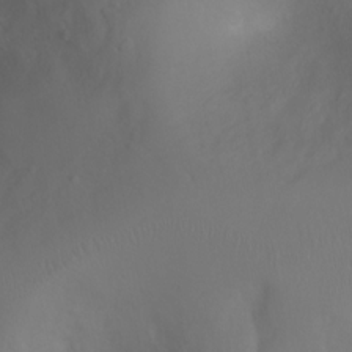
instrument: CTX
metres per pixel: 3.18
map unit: Ht
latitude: -0.0283
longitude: -46.3090
